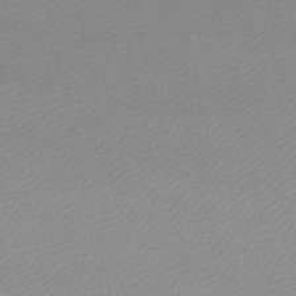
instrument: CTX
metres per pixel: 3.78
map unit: lHb
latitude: -46.1983
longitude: 70.0850
